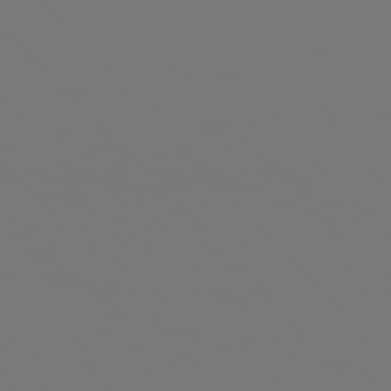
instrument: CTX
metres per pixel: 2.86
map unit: Hpe
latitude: 76.6301
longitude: -136.0822
